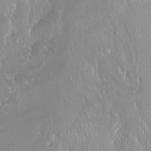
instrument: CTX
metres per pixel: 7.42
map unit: Ht
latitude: -15.0487
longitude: -43.9906
